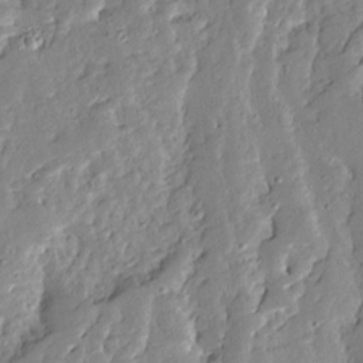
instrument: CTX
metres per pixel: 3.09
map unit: Ave
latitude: 13.1214
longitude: -134.5734
